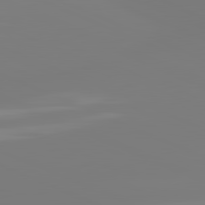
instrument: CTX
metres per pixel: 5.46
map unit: lApd
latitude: 81.6127
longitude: -158.6491
